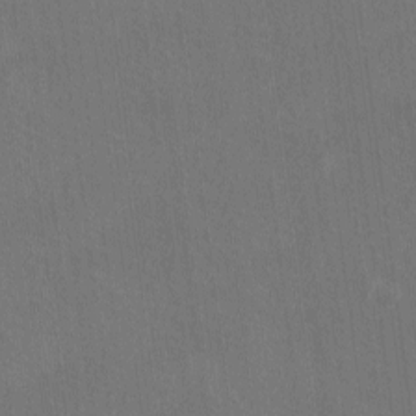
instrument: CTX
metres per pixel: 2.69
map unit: Ave
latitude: -6.7841
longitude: -122.4979
